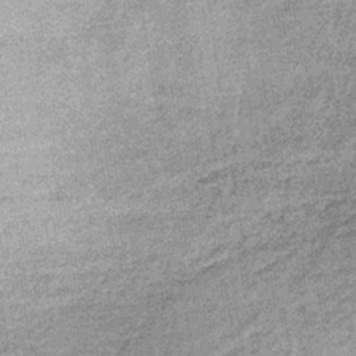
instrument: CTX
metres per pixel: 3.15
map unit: lHb
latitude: -36.2928
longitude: 65.5966
